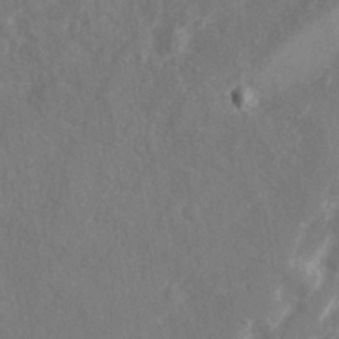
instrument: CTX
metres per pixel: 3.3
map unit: Ave
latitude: 20.6113
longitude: -130.5168
